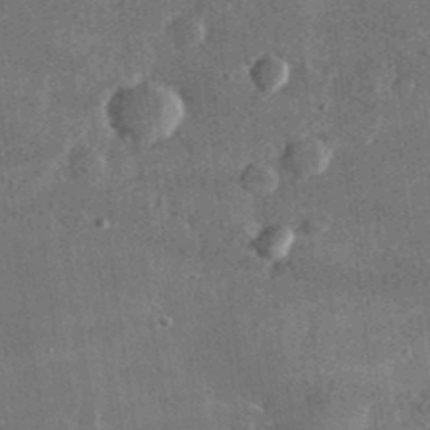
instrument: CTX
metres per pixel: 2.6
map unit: lHvf
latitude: 31.3293
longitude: -90.3467
